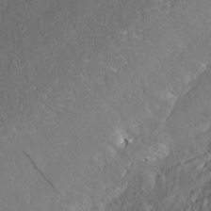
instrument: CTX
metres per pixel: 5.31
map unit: Nve
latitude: -7.0108
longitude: 173.8989
